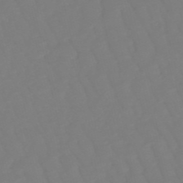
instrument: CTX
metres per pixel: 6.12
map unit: eHb
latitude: -49.9745
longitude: 76.4440
